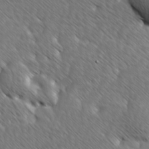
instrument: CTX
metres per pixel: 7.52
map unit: Ave
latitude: 8.5735
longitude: -105.9150
